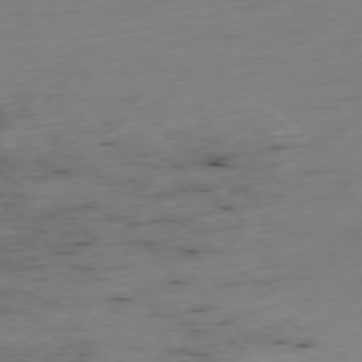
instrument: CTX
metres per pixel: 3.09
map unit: Ap
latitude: -77.5399
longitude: -91.7828
